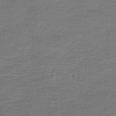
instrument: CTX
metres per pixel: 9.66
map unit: lHb
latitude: -45.0864
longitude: 57.6911
